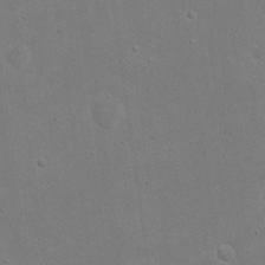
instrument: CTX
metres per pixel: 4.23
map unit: eHh
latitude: 18.8191
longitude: -71.7449
